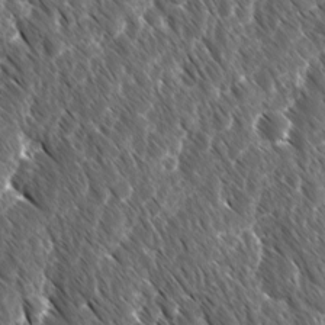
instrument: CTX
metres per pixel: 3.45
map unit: Ave
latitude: -10.7085
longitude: -119.0458
